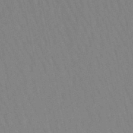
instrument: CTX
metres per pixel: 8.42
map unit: lHb
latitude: -49.7478
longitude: 72.1606
